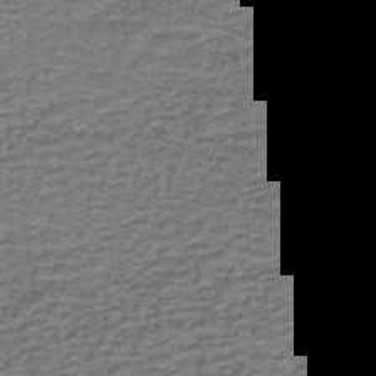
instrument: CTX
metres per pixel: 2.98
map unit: lHb
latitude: -40.7463
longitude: 55.5777
